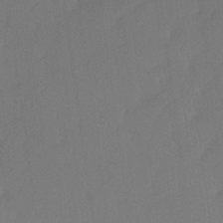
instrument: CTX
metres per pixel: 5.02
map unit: lHvf
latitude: 21.7639
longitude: 140.9353
